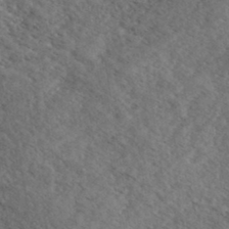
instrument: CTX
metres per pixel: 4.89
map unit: eHh
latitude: 35.3481
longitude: -140.4601
